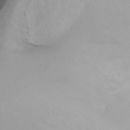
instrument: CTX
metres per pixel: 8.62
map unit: Ht
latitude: -6.7463
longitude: -29.4993
